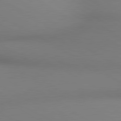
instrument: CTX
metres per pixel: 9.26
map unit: lApd
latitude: 80.4790
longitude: 133.6533
